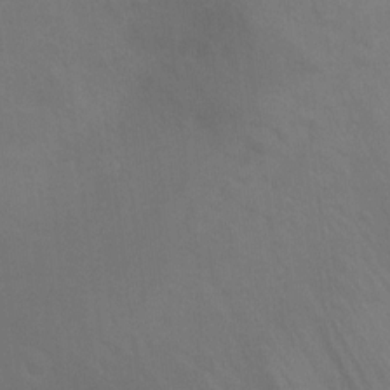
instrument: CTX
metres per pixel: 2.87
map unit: Ht
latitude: 5.0269
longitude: -28.8191
